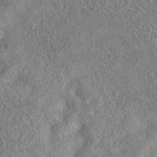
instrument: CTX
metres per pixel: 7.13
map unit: eAb
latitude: 35.4426
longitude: 108.0661
